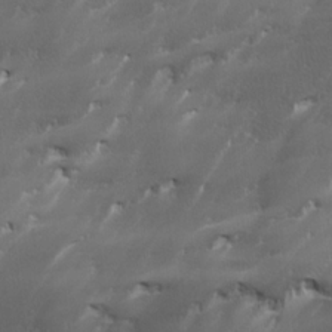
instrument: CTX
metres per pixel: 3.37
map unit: Ave
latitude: 15.5560
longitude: -135.4804
